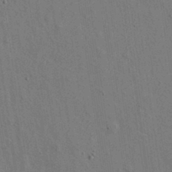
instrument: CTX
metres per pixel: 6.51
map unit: eHh
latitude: 15.8017
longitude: -68.7435
